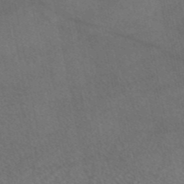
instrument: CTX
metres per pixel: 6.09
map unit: eAb
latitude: 45.5560
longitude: 114.0472
